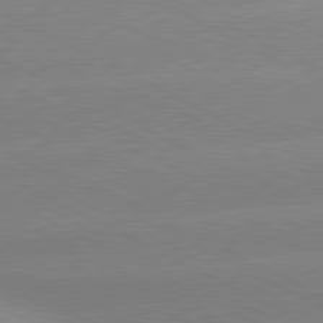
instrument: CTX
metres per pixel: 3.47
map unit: lApd
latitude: 80.6868
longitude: -154.5168
